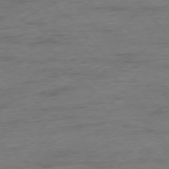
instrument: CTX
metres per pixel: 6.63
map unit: Ap
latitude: -76.7841
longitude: -89.3104
